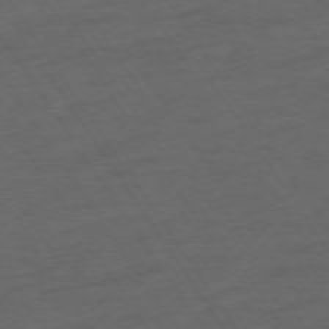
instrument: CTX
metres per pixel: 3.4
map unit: Ap
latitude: -74.3118
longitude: -75.3482
